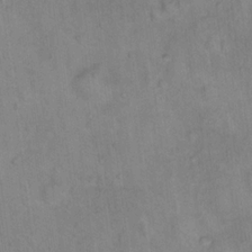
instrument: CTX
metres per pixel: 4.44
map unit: Hto
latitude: 16.7435
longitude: -40.6490
